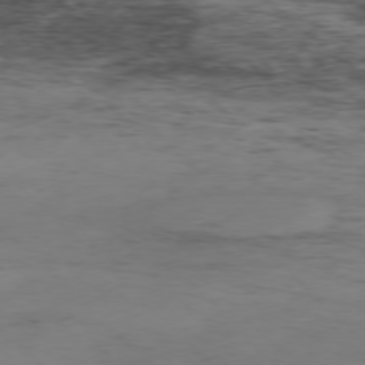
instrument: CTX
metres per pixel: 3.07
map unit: Hpe
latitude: -77.4265
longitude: 11.3510
